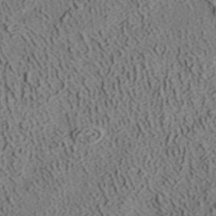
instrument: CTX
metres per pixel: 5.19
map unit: ANa
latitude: 39.1214
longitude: 22.1795
